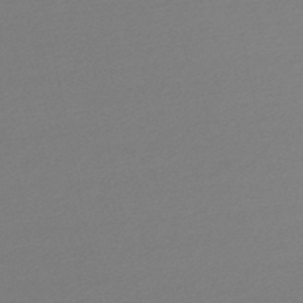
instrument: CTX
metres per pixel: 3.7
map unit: lHb
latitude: -47.4265
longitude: 60.5952
